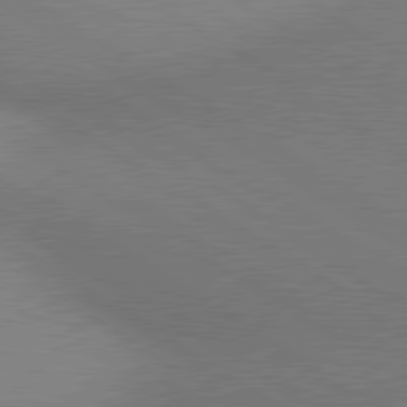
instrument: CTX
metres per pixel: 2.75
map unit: lApd
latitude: 80.4034
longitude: 126.8974
